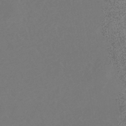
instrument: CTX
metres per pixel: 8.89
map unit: eHb
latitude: -35.8611
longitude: 78.9163
